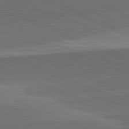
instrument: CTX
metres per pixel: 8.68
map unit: lApd
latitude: 82.2144
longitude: -155.2726
